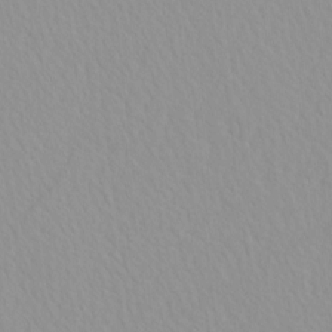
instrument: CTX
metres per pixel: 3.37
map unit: HNhu
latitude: -4.9919
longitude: 14.4818
